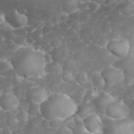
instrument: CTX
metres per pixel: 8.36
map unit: eHh
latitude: 32.3845
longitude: -63.6694
